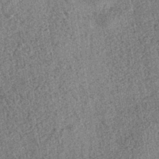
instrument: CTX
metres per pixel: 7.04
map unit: HNhu
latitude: -42.7652
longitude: 98.5385
